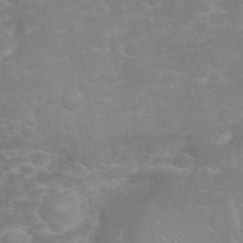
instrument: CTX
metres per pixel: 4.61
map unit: eHh
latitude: 32.2900
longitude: -61.9339
